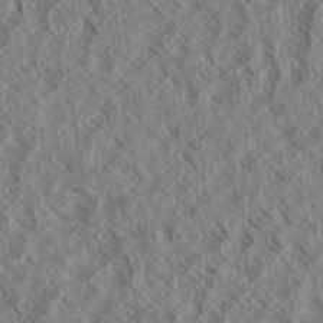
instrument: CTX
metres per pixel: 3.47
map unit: eHh
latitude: 34.2522
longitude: -139.7450
